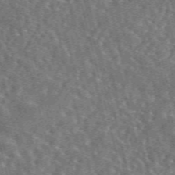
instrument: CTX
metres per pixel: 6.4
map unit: eAb
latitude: 44.5168
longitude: 111.1620
